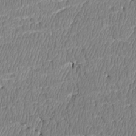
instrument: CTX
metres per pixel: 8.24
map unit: Htu
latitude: 3.5749
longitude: 150.1228
